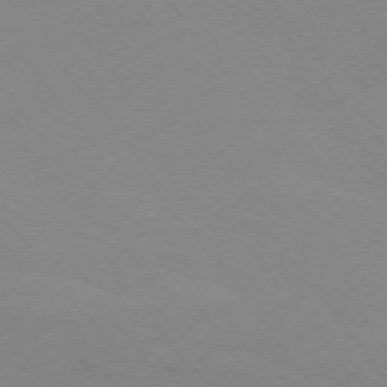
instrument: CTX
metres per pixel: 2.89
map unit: Ap
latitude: -74.7275
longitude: -75.0836
